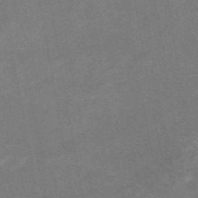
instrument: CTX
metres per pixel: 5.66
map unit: eAb
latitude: 48.7057
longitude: 119.2754
